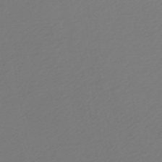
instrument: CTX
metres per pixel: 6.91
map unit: HNb
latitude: -47.5210
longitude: 57.8611
